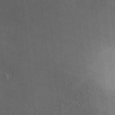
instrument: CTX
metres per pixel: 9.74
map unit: Ave
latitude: -6.6140
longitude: -121.3293
